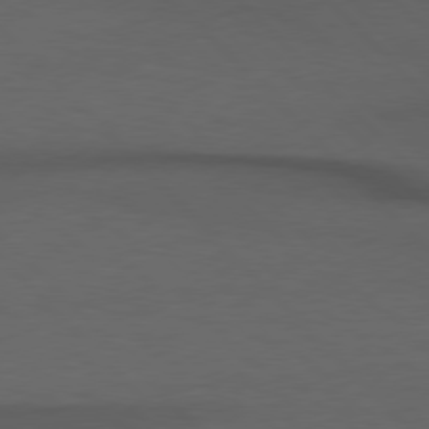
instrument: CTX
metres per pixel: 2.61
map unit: Hpe
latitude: 77.0458
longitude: -155.9717
